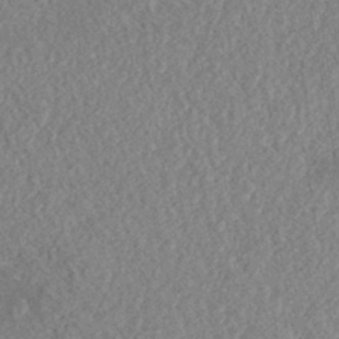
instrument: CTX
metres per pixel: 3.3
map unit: eHh
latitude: -42.8785
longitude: 117.9745
